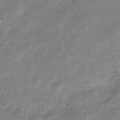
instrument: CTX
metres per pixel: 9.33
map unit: Nve
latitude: -23.7289
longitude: 106.9353
